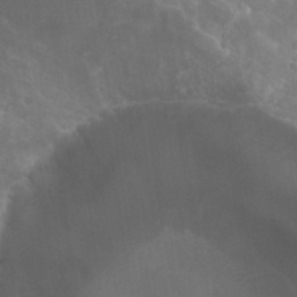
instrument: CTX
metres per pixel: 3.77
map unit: Hto
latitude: 28.5168
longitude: -40.8380
